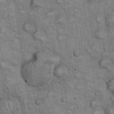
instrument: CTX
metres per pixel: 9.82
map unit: eHh
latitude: 22.7813
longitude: -60.7057
